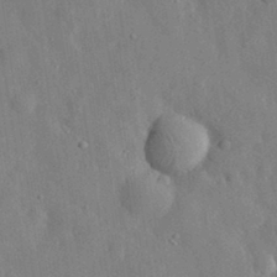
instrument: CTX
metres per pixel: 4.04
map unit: eHh
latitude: 30.6113
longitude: -77.4993
